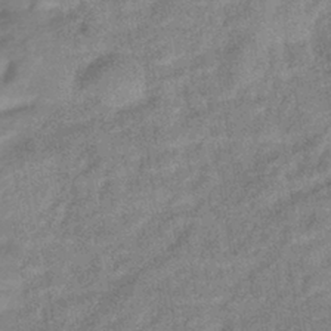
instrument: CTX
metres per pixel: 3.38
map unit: eHb
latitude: -40.7652
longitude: 81.8612
